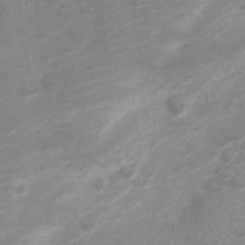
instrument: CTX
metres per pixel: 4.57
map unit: Nve
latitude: -19.7856
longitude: 107.4266
